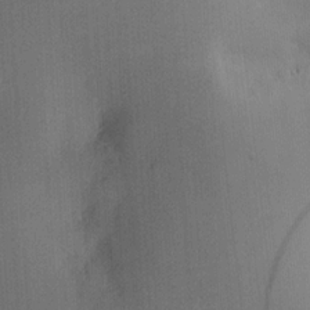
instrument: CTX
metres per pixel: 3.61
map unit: HNhu
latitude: 13.2537
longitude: 11.3888
